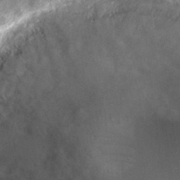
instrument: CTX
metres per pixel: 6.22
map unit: Nhu
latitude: 29.7638
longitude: -61.0269
